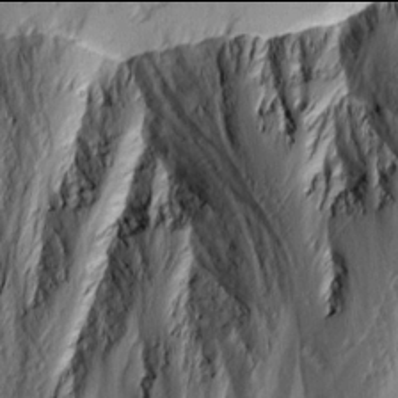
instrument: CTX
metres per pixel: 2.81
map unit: Ave
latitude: 13.9906
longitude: -131.5183
